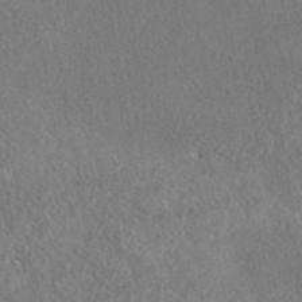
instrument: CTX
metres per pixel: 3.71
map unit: eAb
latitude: 41.1970
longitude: 103.0298
